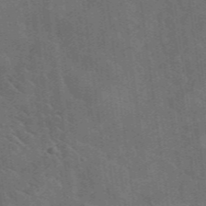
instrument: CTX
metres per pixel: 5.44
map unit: lHvf
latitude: 37.0270
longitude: -91.0647
